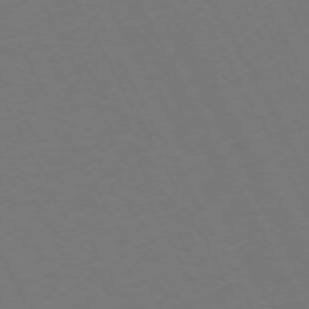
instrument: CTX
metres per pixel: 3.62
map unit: Hpe
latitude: 72.0444
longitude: -126.9892
